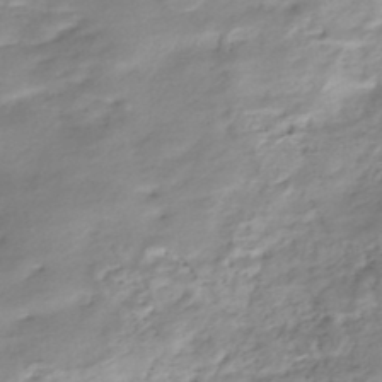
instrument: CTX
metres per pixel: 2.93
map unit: Nhe
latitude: -48.4818
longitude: -172.5734
